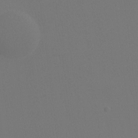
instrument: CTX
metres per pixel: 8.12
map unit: Htu
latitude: -14.0283
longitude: -48.3656
